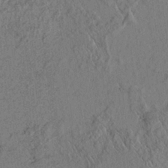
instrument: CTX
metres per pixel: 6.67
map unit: lAvf
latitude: 5.0836
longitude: 159.1809
